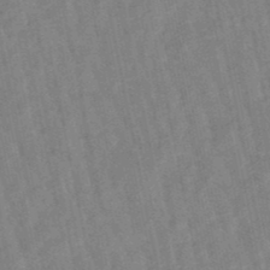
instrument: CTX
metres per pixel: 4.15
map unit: lHb
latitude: -48.5574
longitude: 78.2928
